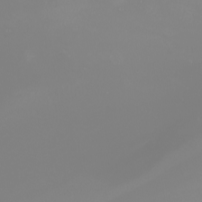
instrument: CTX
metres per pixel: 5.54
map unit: Nhu
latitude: -7.6910
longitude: -94.1767
